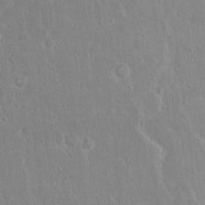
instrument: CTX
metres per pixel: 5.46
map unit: Hto
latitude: 16.3845
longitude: -37.8206
